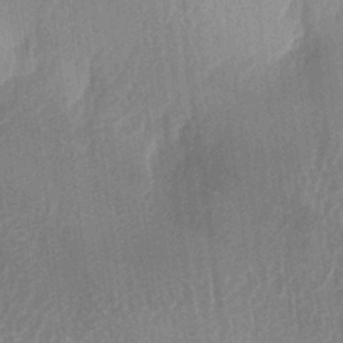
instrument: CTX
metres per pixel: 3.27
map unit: lAa
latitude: -5.7099
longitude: -128.9891
